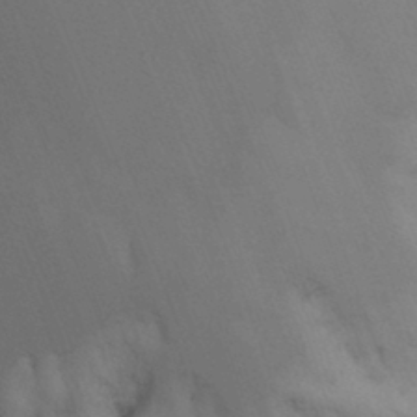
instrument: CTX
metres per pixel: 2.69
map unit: Nhu
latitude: -14.7086
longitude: -54.2522
